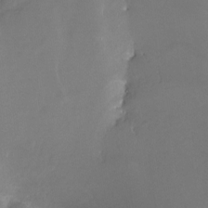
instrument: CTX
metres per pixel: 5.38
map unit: Nve
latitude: -25.2376
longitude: -109.3481
